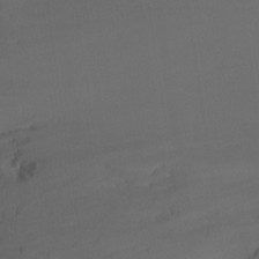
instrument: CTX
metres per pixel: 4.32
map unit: Ht
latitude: -9.3132
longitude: -46.2523
